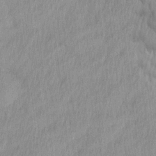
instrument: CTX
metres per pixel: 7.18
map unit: Ave
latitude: 12.6491
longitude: -106.3656
